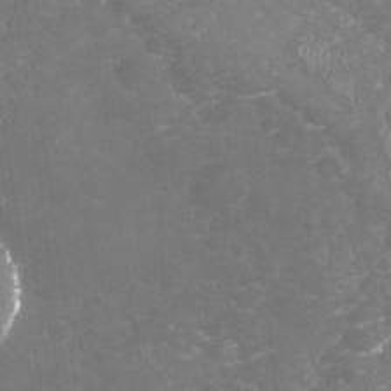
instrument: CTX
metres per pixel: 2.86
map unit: Nhu
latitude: -19.1809
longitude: -57.5938
